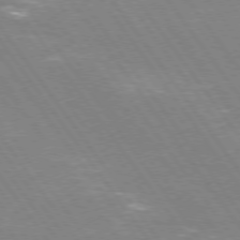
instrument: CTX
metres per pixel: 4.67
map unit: Hpe
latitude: 74.0822
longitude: -141.6882
